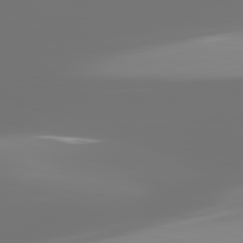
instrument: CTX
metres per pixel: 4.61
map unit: lApd
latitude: 82.0444
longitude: -150.8002
